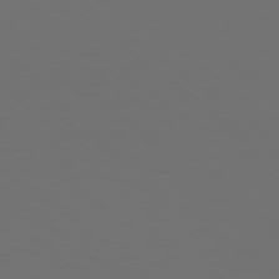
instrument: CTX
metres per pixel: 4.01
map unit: Hpe
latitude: 78.5735
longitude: -175.6127
